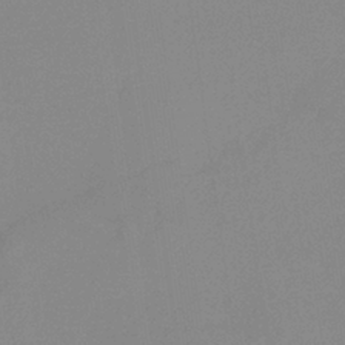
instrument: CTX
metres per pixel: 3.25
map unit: HNb
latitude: -36.0283
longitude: 54.7652
